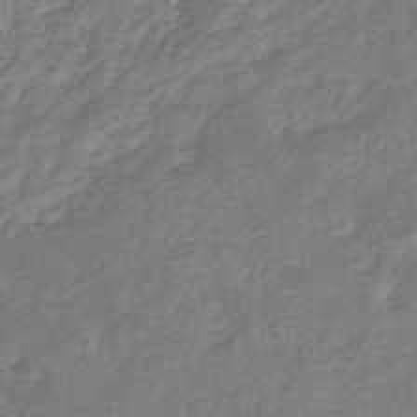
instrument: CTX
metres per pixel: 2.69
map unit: eHb
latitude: -33.0109
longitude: 73.3509
